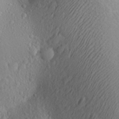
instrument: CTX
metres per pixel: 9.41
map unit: Aa
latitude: 27.7828
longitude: -142.9703
